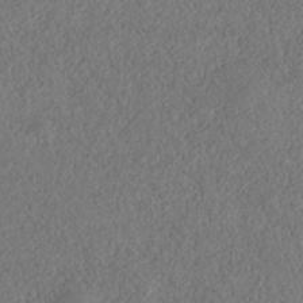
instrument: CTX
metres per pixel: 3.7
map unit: HNhu
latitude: -36.6518
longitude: 33.1054
